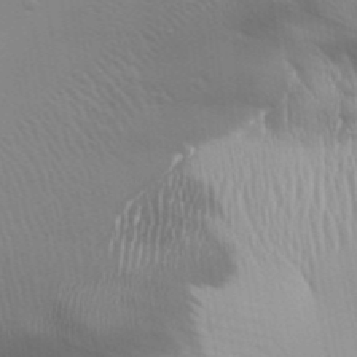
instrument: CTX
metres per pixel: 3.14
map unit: Aa
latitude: 31.6505
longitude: -140.8569
